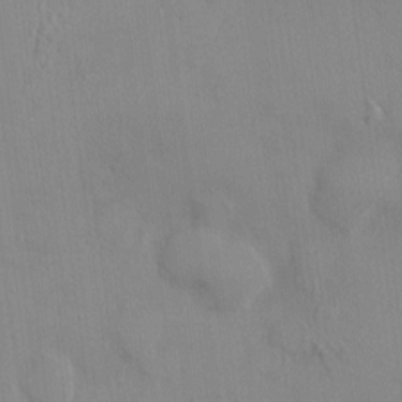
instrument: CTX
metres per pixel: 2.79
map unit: HNhu
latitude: 4.5735
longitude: 7.6344
